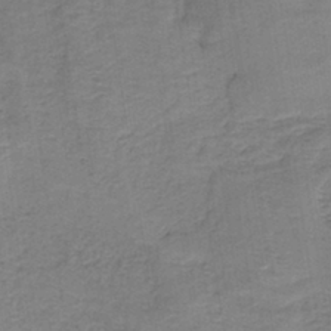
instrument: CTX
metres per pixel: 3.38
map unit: lHb
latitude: -40.5007
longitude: 52.9919
